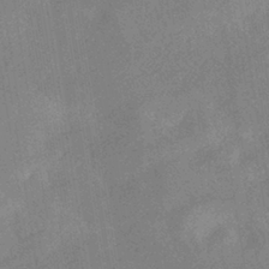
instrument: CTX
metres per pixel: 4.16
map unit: HNhu
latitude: -40.5763
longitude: 98.1795
